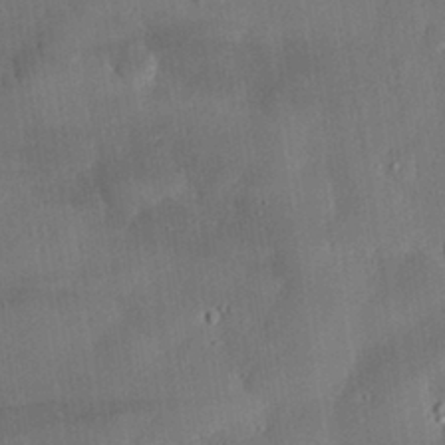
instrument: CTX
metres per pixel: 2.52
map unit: eHh
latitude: 29.8205
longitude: -82.2333
